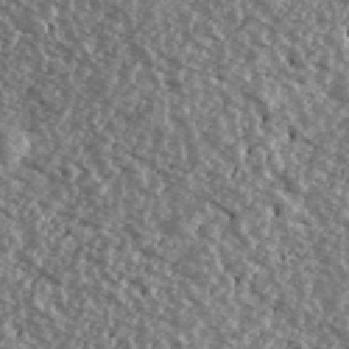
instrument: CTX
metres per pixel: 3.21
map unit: Ave
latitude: 40.1766
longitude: -111.6316
